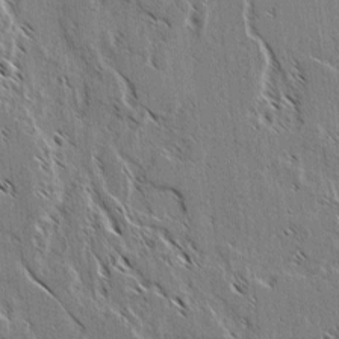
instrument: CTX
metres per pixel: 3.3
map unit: lAvf
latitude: 2.7624
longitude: -105.4238
